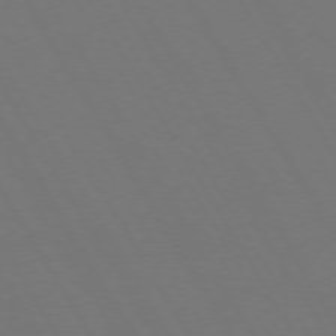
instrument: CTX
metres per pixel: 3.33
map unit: Hpe
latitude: 73.0270
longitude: -127.9150
